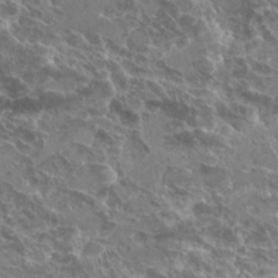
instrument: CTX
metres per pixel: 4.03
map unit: Hto
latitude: 24.7435
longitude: -40.3656
